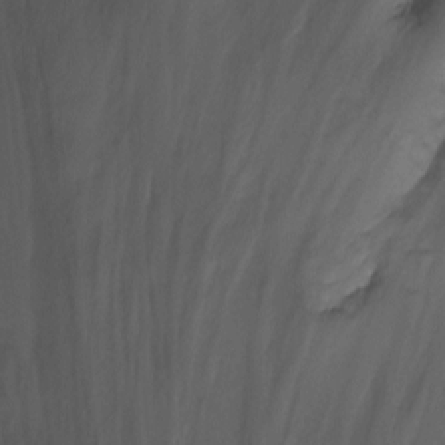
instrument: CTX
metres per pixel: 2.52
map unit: Nhu
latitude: -7.5399
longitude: -45.8583
